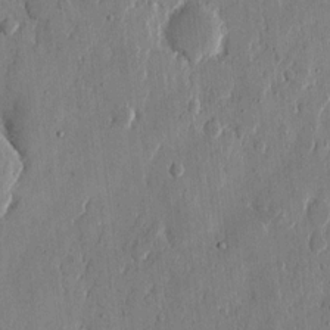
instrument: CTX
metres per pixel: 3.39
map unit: eHh
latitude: 12.0255
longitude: -69.1214
